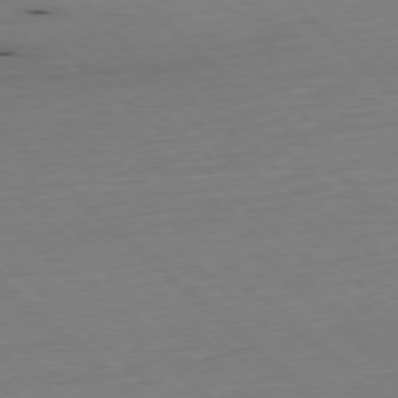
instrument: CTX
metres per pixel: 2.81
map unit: Hpe
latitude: -77.9178
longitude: 13.8045
